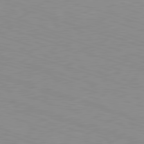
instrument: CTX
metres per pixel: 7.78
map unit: Hpe
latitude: -82.6329
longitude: 6.9352
